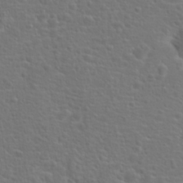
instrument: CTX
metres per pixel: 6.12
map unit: Hto
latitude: 18.2144
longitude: -42.0822
